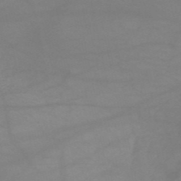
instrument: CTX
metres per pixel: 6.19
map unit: HNb
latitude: -51.8800
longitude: -41.7260
